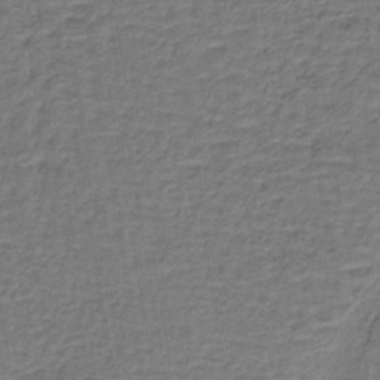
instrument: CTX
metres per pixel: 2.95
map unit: lHb
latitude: -38.7463
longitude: 57.5777
